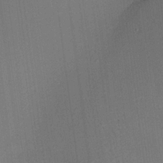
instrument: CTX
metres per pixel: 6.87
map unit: Aa
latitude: 20.0633
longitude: -140.8758
